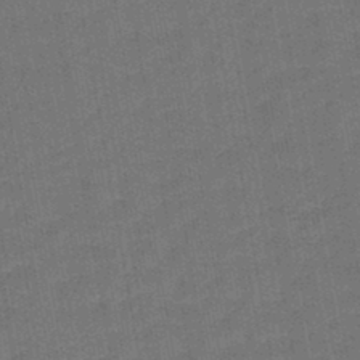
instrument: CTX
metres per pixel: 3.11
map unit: lHb
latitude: -43.3698
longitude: 63.1242
